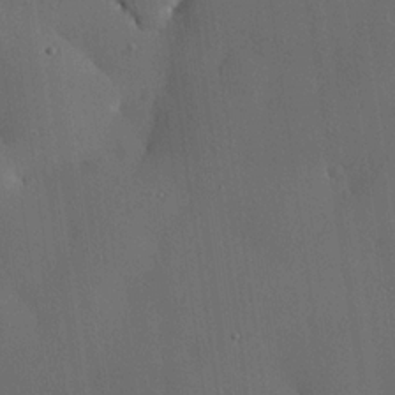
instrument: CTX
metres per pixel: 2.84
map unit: eHh
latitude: 23.4426
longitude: -91.5182
